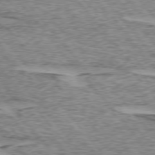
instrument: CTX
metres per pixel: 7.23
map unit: lApd
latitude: 74.8380
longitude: -77.4804
